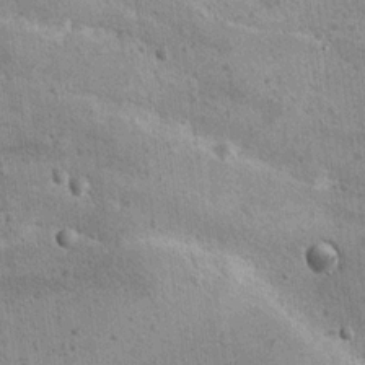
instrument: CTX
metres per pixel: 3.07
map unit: Hto
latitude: 11.9906
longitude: -36.2522
